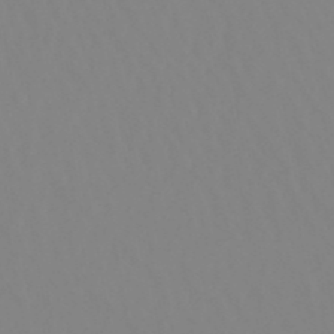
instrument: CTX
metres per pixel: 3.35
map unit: lHb
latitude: -49.0109
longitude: 74.3873
